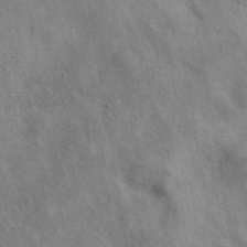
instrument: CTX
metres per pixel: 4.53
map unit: eAb
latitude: 40.3467
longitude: 106.9731
